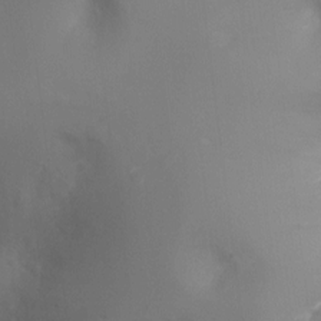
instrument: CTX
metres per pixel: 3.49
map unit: Ht
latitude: -9.5399
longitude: -24.4412
